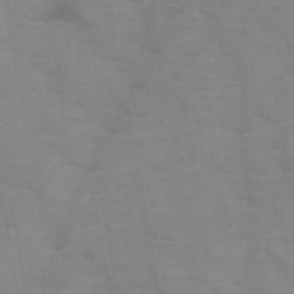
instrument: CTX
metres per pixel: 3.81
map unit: HNb
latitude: -47.0108
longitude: -47.9339
